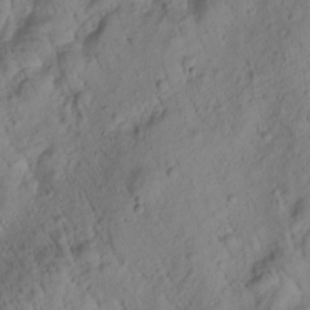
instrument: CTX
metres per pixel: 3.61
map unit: Htu
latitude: 0.4412
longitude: 174.6896
